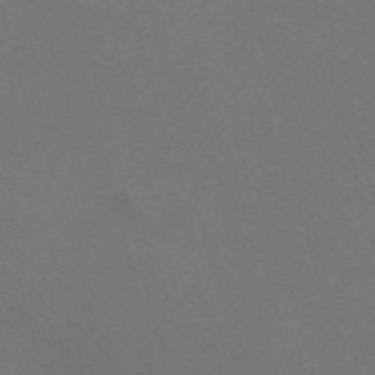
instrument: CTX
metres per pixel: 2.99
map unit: Nve
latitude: -57.8800
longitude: 52.1227
